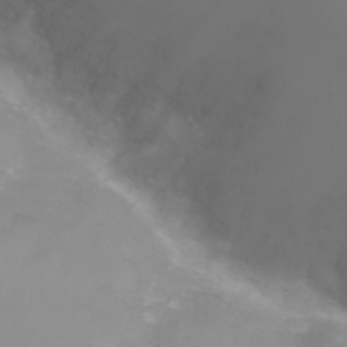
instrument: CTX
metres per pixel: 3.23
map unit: Nhu
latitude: -7.8422
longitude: -73.8584
